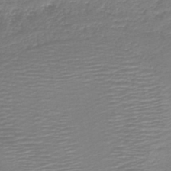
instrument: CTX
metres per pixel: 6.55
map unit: HNb
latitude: -41.8044
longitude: 49.9178
